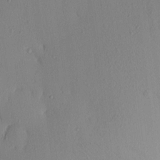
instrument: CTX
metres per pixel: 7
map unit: eHh
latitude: -0.7841
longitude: 17.2943
